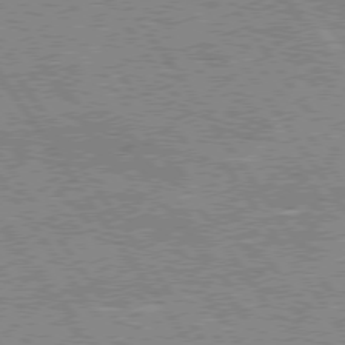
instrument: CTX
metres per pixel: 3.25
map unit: Hpe
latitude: 75.6316
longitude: -155.5749
